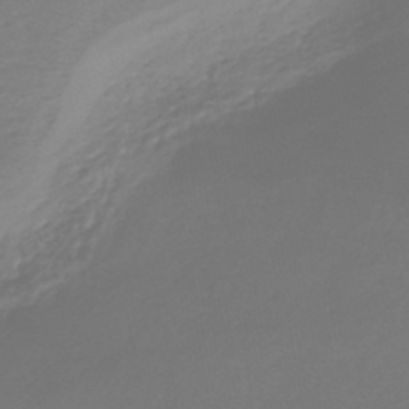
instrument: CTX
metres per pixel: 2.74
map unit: lHb
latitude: -47.0108
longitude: 62.5762
